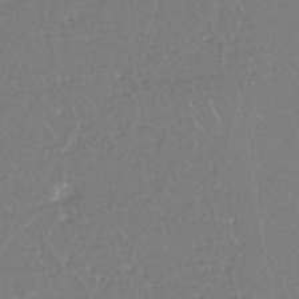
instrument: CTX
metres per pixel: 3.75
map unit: eHh
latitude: -44.9353
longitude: -28.9513
